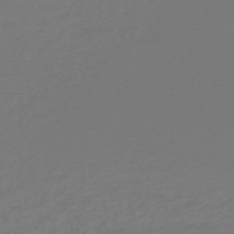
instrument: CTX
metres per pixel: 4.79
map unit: lHb
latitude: -47.6910
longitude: 66.1417
